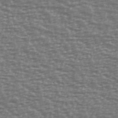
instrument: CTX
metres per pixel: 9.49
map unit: Ave
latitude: 40.6679
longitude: -113.6127
